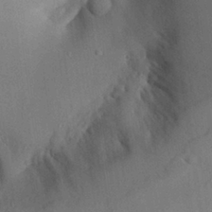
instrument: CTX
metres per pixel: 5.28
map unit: Aa
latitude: 29.8394
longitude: -135.7449
